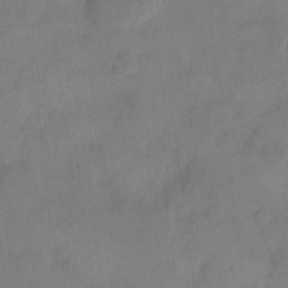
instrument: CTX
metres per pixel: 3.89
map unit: eHh
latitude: 14.6869
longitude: -67.7827
